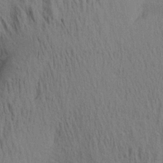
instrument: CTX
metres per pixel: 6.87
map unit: Aa
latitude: 20.5546
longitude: -144.2144
